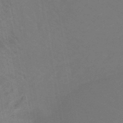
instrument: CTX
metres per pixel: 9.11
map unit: lHb
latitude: -47.9367
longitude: 74.6141
